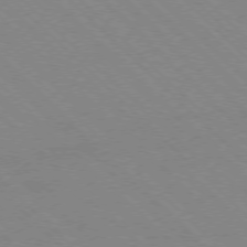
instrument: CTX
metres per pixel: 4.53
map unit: Ap
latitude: -77.5399
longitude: -66.4790
